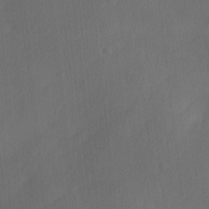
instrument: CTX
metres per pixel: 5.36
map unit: Ave
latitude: 0.0255
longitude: -113.6127
